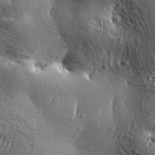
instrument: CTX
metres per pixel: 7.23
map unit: Aa
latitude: 34.1577
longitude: -135.1403
